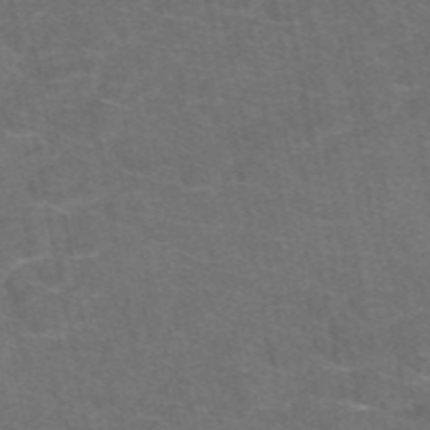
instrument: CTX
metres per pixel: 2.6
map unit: eAb
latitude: 47.9150
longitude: 105.3509
